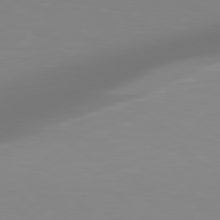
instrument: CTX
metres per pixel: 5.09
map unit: Hpe
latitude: 78.7435
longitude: -142.3845
